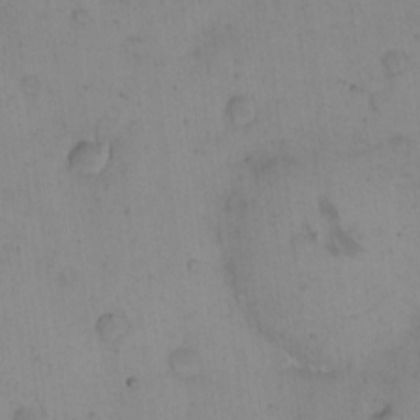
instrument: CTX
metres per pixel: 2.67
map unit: eHh
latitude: -9.8989
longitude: -65.8394
